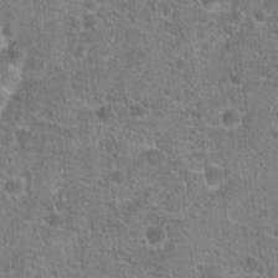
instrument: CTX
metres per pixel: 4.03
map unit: Hto
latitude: 19.7260
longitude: -43.1403
